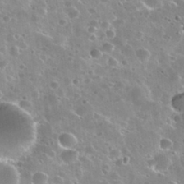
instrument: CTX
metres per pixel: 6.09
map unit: Nhu
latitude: 30.9892
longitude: -53.1403
